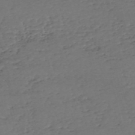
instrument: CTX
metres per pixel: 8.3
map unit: eHh
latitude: -55.1809
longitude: -89.9151
